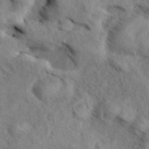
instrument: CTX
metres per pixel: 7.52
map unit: eHh
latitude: 36.8191
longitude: -138.4790
